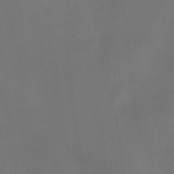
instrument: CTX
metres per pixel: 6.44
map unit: eHh
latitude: -23.6911
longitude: 15.1620
